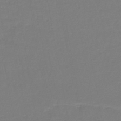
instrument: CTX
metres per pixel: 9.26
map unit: lHb
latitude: -42.8785
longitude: 63.5777
